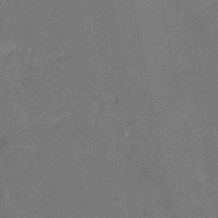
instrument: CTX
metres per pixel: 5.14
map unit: HNb
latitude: -51.9745
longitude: -49.1025
